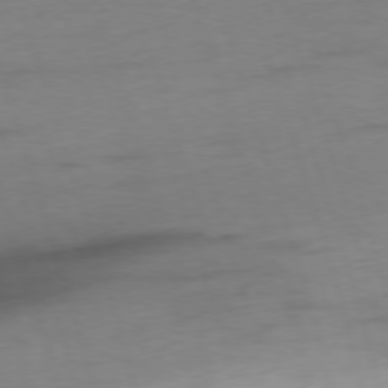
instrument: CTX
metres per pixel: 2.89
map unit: Ap
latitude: -76.2550
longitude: -73.2726
